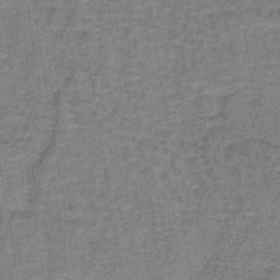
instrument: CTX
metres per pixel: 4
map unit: lHb
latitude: -40.9164
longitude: 57.2565
